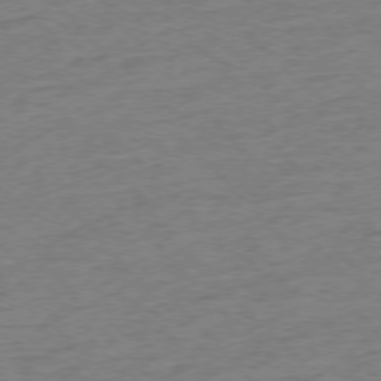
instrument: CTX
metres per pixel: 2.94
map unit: Hpe
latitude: -76.6330
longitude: -11.4049
